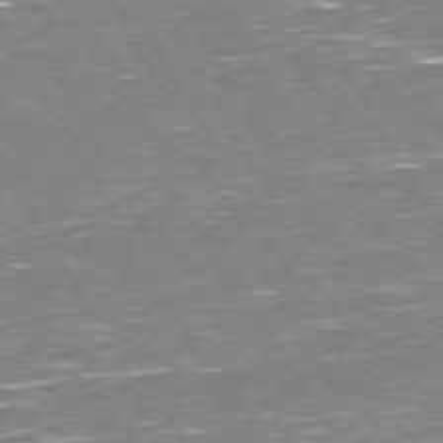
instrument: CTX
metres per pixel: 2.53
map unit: Hpe
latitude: 72.0822
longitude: -123.8205
